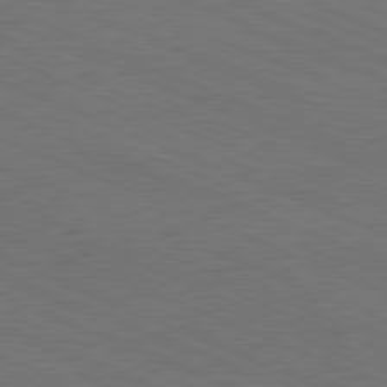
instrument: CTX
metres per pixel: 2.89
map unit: Hpe
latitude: -81.8800
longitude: 16.3873
